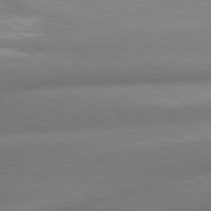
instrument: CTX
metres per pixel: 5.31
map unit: lApd
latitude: 80.4979
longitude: -160.9136
